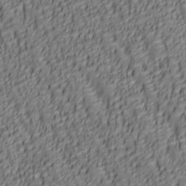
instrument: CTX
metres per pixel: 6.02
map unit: lAa
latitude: 6.3278
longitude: -116.4034
